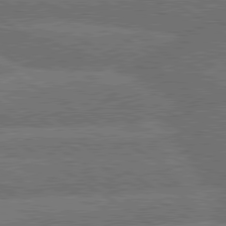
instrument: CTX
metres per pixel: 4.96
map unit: lApd
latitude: 79.9906
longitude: -161.8205
